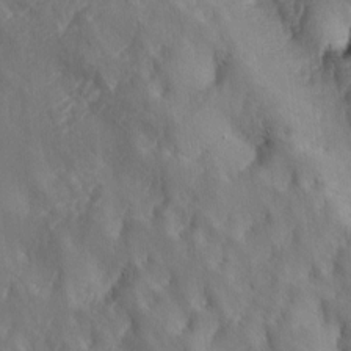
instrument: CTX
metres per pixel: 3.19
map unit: lAa
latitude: -4.3684
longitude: -123.3671
